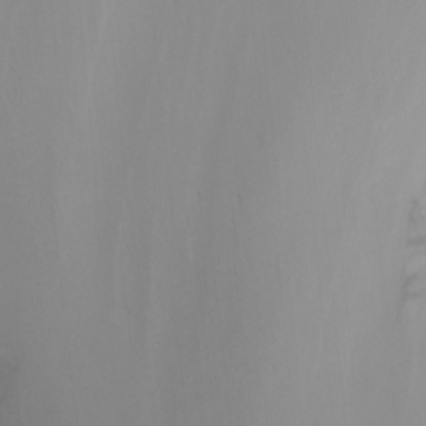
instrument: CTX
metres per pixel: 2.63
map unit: Nhu
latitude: -4.8975
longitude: -92.4412
